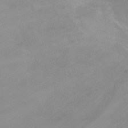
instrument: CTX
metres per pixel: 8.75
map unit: Ht
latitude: -5.4643
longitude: -28.1578
